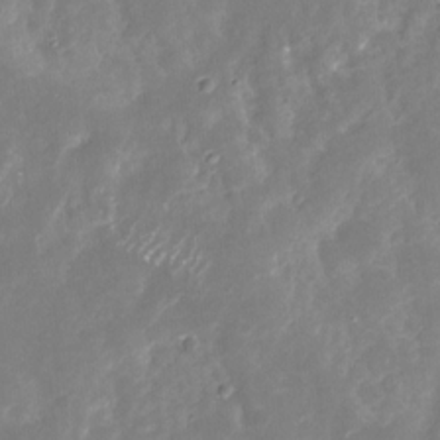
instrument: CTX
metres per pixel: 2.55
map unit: Nhu
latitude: -29.4832
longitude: -77.2915
